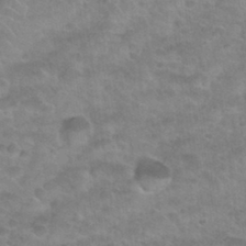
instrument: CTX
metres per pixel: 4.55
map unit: Nhu
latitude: 32.0255
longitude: -51.7638
